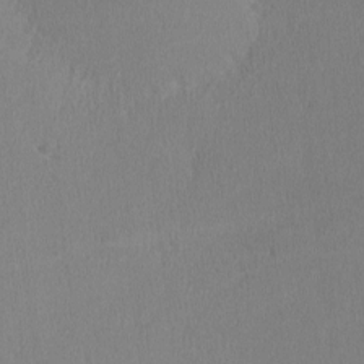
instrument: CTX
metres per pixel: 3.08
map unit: lHvf
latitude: -13.0298
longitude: -100.1578
